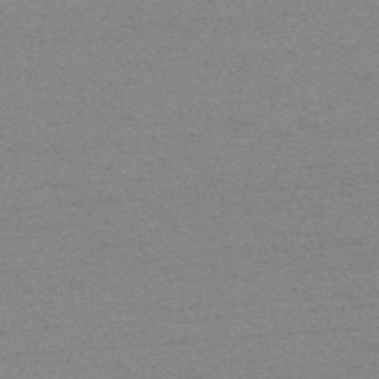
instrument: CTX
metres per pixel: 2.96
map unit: HNb
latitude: -52.0283
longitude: -43.3104
